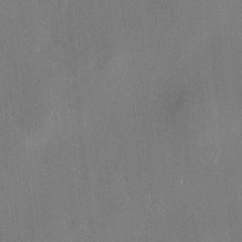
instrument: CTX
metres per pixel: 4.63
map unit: Hve
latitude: -10.4062
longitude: 175.2753
